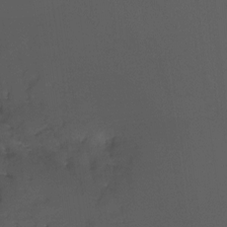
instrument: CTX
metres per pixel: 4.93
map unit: Nhu
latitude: -17.4077
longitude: -48.3467
